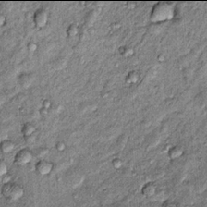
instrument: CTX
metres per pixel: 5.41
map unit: Hto
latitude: 13.9906
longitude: -34.7246
